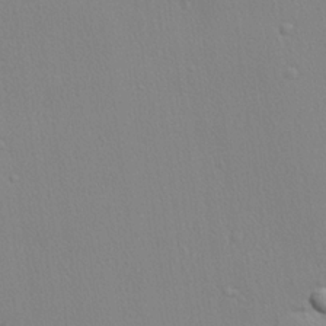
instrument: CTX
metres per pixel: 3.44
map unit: lHvf
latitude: 20.9703
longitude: 141.3698
